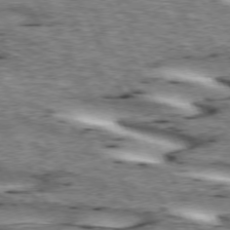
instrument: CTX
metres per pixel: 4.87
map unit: lApd
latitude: 73.3482
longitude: -54.5735
